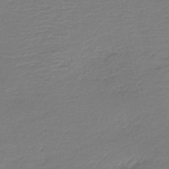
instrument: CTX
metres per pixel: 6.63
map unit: HNb
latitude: -42.2172
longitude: 50.6140
